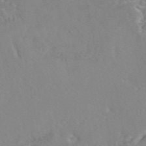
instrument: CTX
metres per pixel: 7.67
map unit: eAb
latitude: 45.5371
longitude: 110.1794
